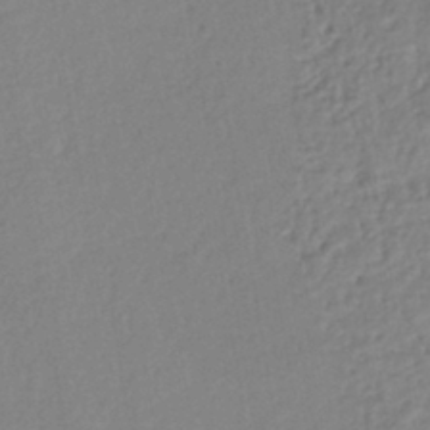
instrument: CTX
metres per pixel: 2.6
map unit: lHb
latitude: -41.7100
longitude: 74.8786
